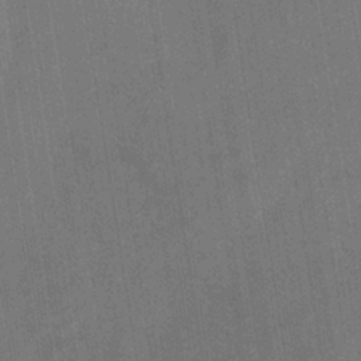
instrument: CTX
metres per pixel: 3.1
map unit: eHb
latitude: -34.6896
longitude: 73.8233
